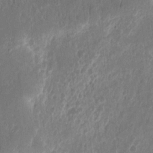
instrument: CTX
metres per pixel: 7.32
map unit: eHh
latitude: 10.5168
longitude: -72.5357
